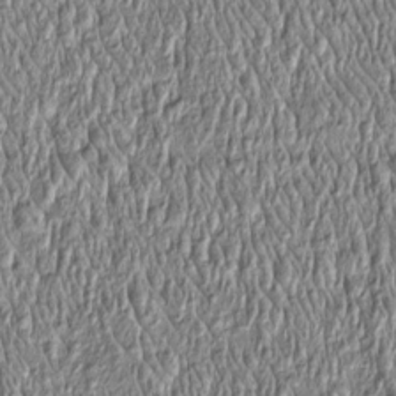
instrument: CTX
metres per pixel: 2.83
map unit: Htu
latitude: -4.2928
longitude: 158.9353
